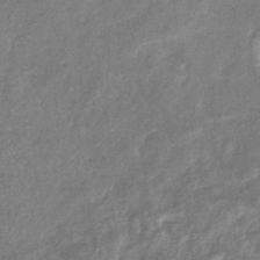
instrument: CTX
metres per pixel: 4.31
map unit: eHb
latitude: -34.7652
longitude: 74.8030
